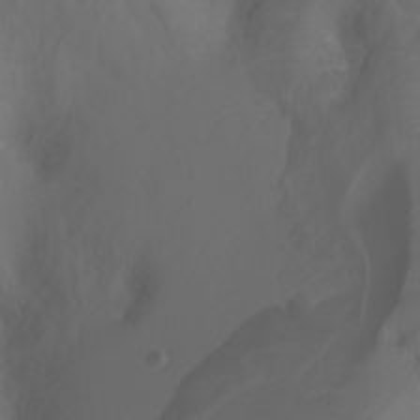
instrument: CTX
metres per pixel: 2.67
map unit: Ht
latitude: -0.2929
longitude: -46.3468
